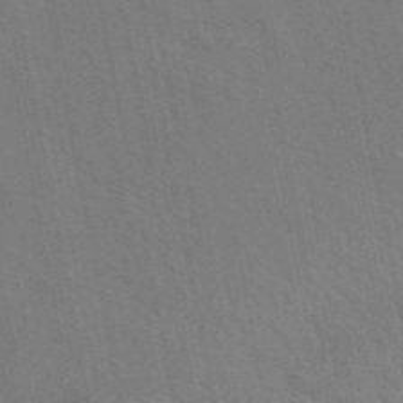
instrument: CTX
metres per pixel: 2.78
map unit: ANa
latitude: 49.1403
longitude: -75.6505
